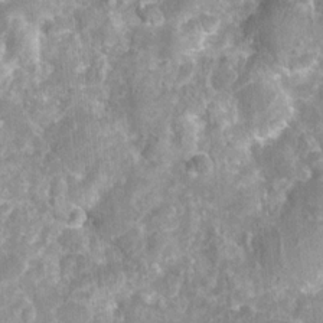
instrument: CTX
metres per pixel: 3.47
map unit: Nhu
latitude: 7.2726
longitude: -20.0255
